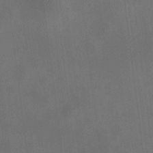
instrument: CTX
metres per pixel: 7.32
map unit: HNhu
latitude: 11.3671
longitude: 11.2187
